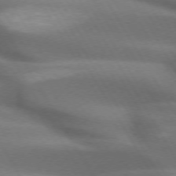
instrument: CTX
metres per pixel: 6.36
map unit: lApd
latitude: 72.5546
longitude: -51.8772
